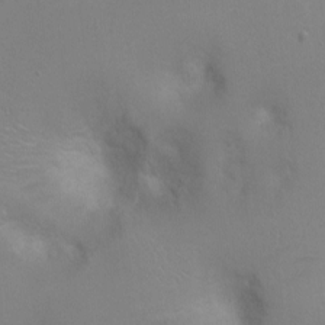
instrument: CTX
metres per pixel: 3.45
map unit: Ht
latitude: -1.9556
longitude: -16.0444
